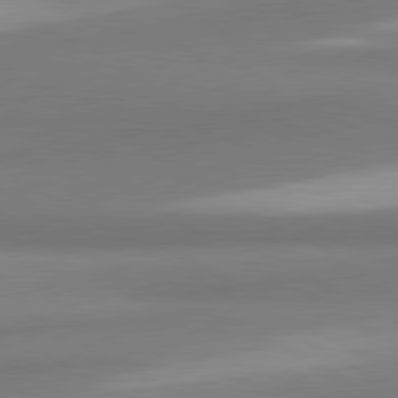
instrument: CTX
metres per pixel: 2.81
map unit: lApd
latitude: 80.2333
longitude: 177.3699
